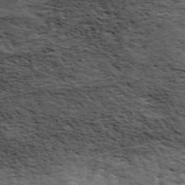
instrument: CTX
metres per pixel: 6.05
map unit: ANa
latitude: 43.7450
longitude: 46.8786
